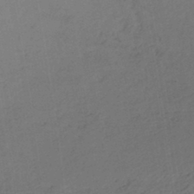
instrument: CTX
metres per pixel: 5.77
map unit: eHh
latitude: -42.1605
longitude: -32.8569
